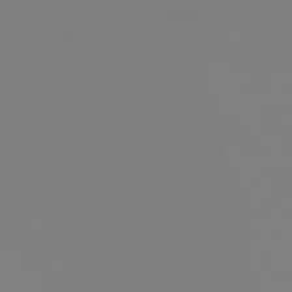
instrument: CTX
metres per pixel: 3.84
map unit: Ap
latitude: -76.1228
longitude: -81.8961
